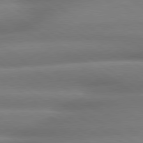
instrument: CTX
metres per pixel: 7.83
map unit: lApd
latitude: 79.2915
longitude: -134.8002
